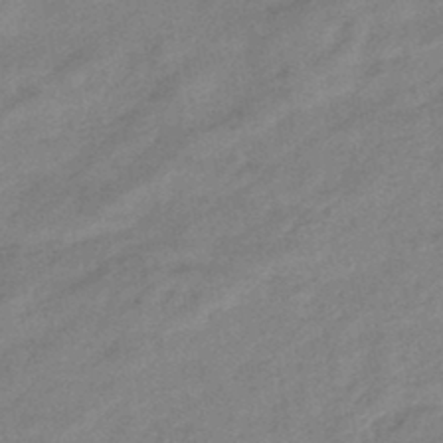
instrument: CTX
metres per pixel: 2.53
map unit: eHb
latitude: -44.6896
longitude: 85.0486
